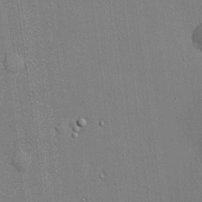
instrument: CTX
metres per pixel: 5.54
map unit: lHvf
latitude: 20.9892
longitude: 143.2376
